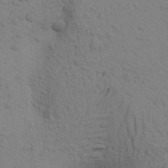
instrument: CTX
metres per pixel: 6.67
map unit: Aa
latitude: 22.9325
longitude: -148.6491
